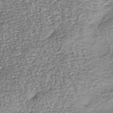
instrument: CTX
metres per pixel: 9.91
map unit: Nhu
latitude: -38.6330
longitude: -81.8394
